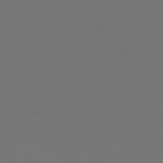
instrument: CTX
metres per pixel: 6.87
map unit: Hpe
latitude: 77.1025
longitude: -165.8772
